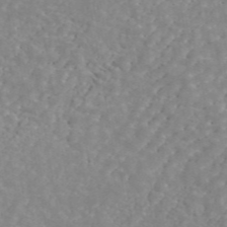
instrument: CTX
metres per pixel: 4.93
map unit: ANa
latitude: 45.4993
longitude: 28.8597
